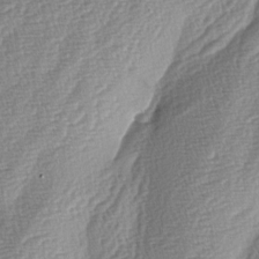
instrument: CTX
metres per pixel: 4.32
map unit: lAa
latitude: -4.6140
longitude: -129.4426
